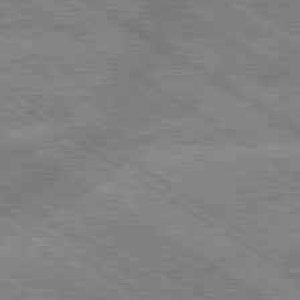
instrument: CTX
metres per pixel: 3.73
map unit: lApd
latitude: 79.4994
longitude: -158.3089
